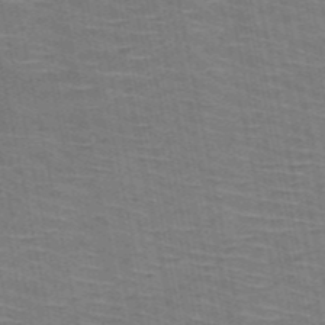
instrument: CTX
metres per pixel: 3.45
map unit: HNb
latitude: -53.6532
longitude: -45.2537
